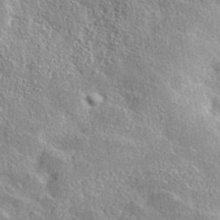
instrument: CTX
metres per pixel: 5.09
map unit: ANa
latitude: 36.7624
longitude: 14.6519
